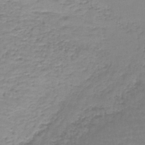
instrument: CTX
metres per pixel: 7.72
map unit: lHb
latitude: -44.0850
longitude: 58.7274
